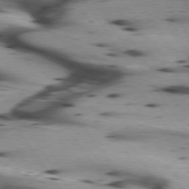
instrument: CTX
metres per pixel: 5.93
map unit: lApd
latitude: 75.1592
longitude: -64.2145
